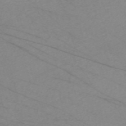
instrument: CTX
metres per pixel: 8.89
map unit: Nve
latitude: -58.7841
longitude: 61.4643
